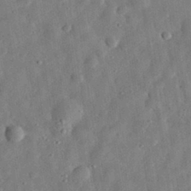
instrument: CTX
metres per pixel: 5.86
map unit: eHh
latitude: 31.6505
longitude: -76.7246
